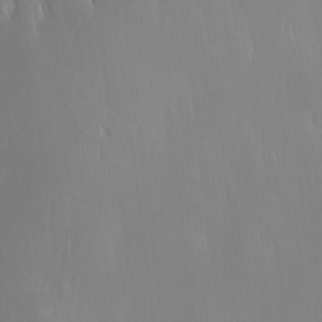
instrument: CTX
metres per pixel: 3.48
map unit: Ave
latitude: 2.2333
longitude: -113.6694
